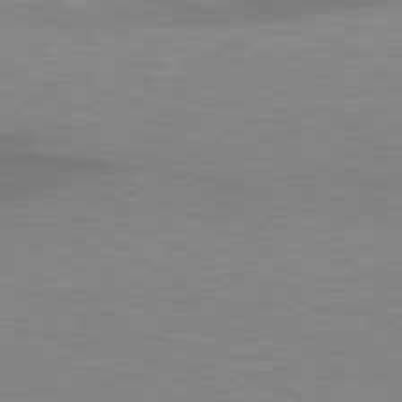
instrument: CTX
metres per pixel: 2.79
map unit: lApd
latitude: 79.1970
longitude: -88.3846
